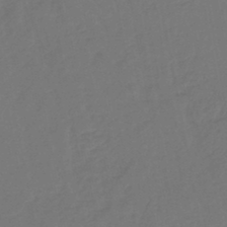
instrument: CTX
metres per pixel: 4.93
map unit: lHb
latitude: -45.5399
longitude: 77.5777
